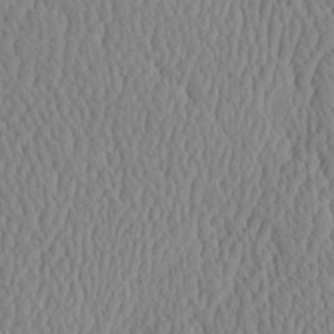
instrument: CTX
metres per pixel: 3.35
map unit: eHh
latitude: -3.8611
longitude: 15.3699
